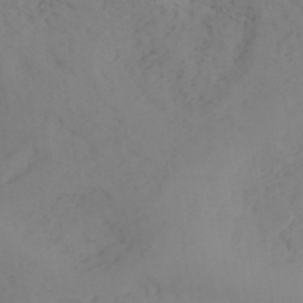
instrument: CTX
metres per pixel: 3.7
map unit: ANa
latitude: 41.0269
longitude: 53.1242
